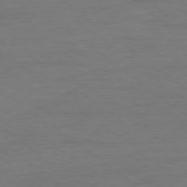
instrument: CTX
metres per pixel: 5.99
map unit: Ap
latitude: -79.1431
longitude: -89.3482
